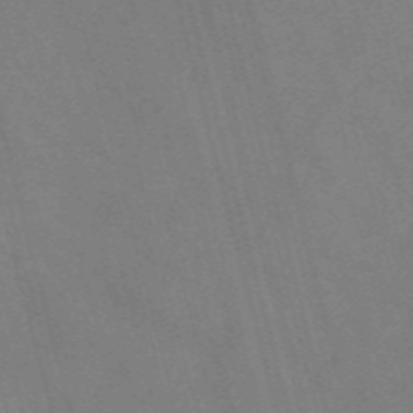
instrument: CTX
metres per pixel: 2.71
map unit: Nve
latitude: -57.6155
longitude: 64.5952
